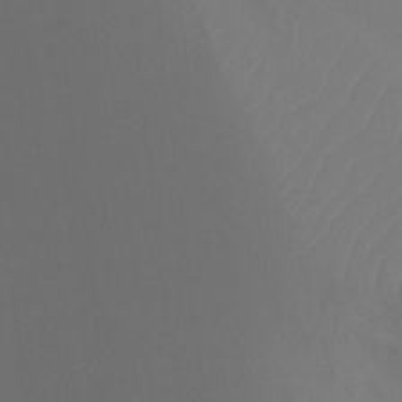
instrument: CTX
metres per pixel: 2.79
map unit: Ht
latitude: -7.1431
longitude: -29.4615
